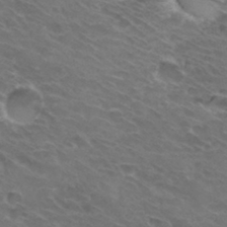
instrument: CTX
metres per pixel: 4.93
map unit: Hto
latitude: 32.0255
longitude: -43.7261
